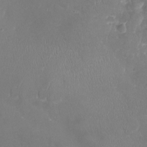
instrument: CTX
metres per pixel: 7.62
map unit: Nhu
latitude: -20.8219
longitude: -58.1011
